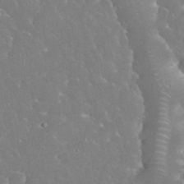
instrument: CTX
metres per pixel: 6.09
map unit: eHh
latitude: 35.0080
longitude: -64.0255
